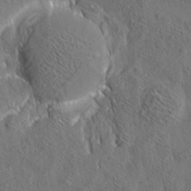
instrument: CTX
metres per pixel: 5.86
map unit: eHh
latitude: 6.5735
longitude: -76.7813
